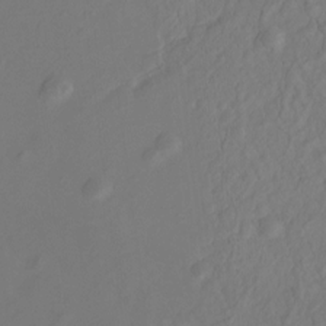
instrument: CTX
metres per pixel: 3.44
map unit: Hto
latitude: -7.7099
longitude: -40.0822
